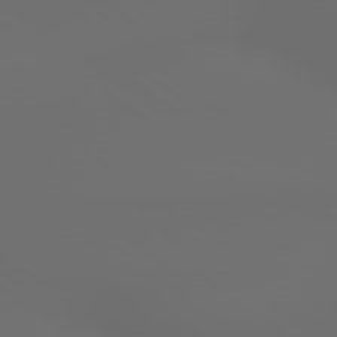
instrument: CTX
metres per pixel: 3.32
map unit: lApd
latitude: 79.3293
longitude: 176.5952
